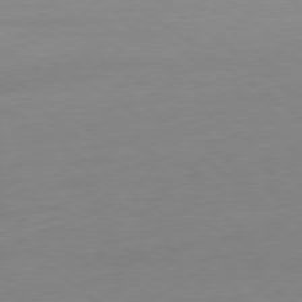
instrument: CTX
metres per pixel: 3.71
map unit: Ap
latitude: -79.1431
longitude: -98.2522
